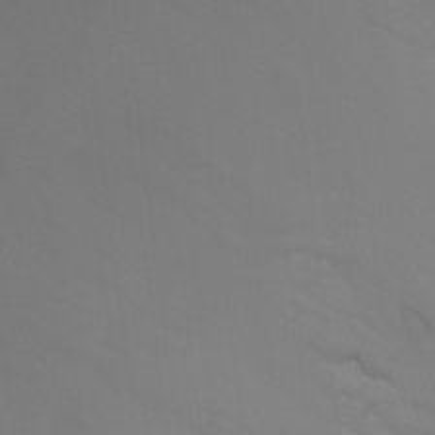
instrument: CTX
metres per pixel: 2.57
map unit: Ht
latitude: -11.5021
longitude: -34.6112
